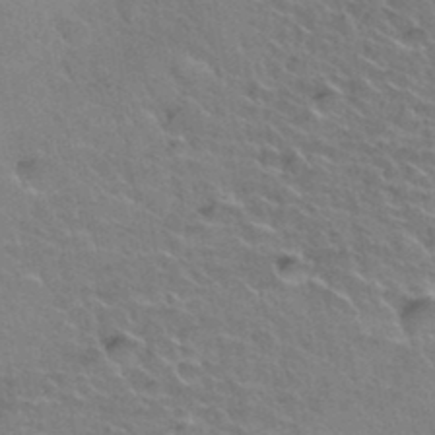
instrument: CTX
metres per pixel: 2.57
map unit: Hto
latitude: 36.3467
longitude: -46.0633
